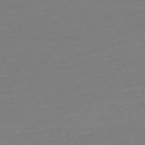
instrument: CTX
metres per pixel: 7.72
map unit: Ap
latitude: -73.8611
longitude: -81.6127
